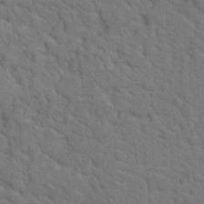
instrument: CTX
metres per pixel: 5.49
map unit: Hto
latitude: 18.7246
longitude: -34.8569
